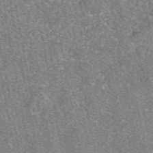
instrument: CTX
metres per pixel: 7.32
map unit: eAb
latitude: 47.9339
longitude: 107.2754
